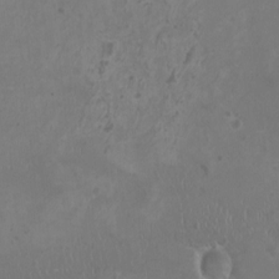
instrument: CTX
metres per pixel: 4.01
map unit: HNhu
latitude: -1.3888
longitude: 1.4644
